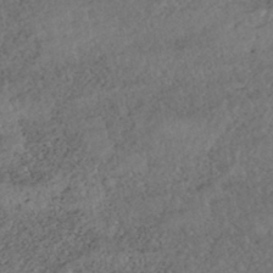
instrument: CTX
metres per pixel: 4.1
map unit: ANa
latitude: -43.4454
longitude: 108.2739
